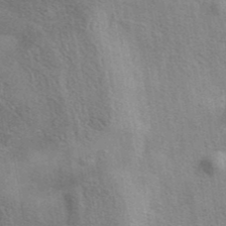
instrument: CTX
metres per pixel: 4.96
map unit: eAb
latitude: 41.3292
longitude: 103.8045
